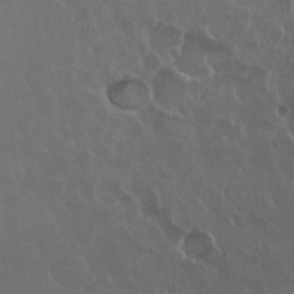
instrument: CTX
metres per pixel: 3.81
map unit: Nhu
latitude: 27.0836
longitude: -51.8961
